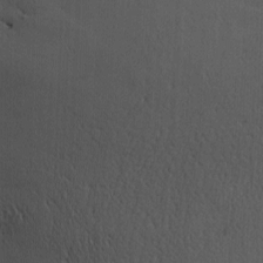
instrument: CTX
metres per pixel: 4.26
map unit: Hve
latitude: 3.2537
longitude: -121.7450
